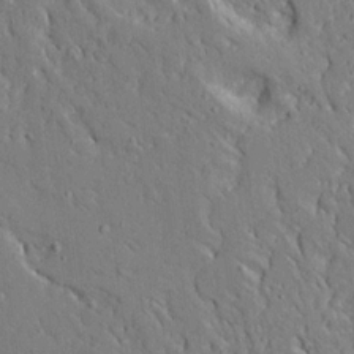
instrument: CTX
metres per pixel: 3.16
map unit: Ave
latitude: 14.5735
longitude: -139.8016
